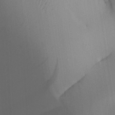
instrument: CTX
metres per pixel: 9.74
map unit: Aa
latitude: 26.9703
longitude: -131.2537
